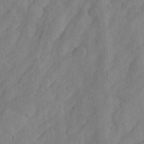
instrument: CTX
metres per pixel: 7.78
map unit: Hto
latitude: -7.8989
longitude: -41.4048
